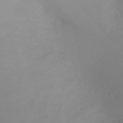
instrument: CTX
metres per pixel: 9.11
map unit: Ht
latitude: -2.1416
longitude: -17.8583
